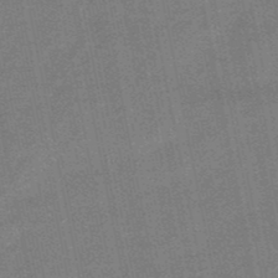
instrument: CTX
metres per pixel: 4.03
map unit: lHb
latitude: -49.1998
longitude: 79.1998
